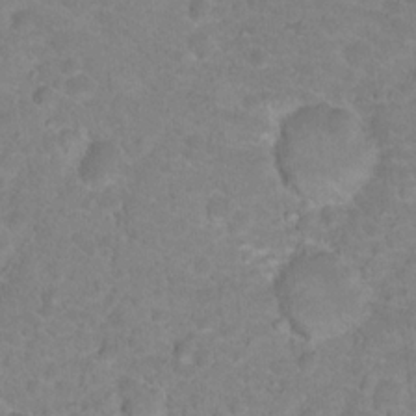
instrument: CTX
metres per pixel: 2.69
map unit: Hto
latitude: 17.8017
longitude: -34.5356
